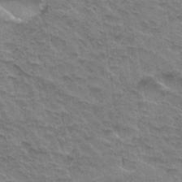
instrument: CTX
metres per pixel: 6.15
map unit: Hto
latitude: 33.4049
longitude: -47.0459
